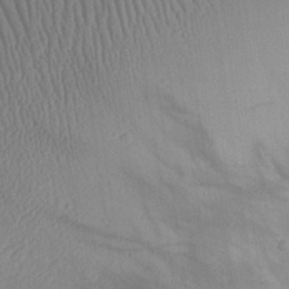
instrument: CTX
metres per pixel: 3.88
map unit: Aa
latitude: 28.4223
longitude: -135.7071
